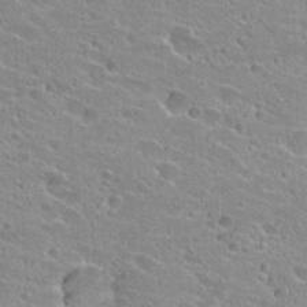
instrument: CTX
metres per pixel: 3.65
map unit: Hto
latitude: 24.1199
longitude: -43.7261
